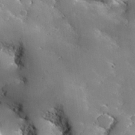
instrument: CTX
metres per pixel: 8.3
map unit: lHvf
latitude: 26.6302
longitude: 141.7855
